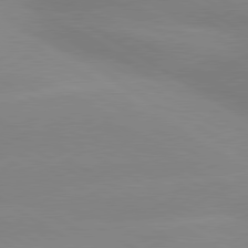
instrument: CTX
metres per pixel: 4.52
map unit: lApd
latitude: 80.1389
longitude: -146.2145
